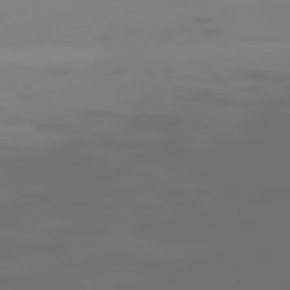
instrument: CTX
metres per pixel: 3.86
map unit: Hpe
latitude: -73.8800
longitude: 5.4265
